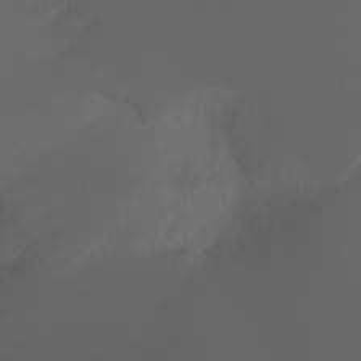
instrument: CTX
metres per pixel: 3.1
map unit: Ht
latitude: -3.9745
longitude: -60.8758
